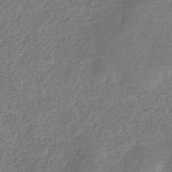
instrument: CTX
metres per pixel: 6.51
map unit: eHb
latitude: -33.8612
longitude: 76.5763
